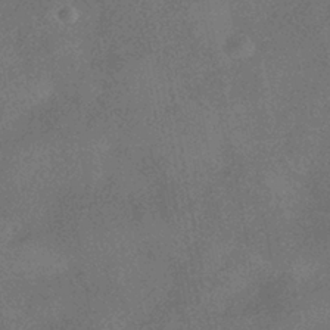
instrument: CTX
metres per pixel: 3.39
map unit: HNhu
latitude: -40.5951
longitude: 98.5574
